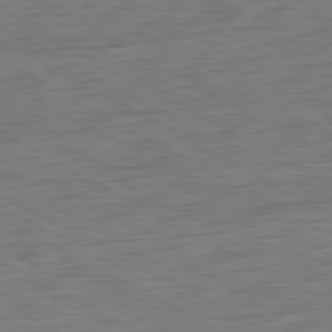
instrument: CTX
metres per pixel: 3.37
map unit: Ap
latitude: -81.4077
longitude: -78.6302
